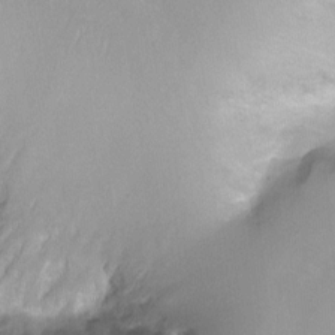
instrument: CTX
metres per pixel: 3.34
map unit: Ht
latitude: -10.5196
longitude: -44.4412
